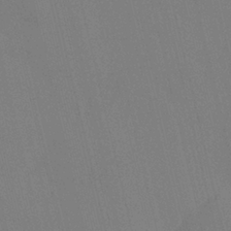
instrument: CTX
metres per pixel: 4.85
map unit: HNhu
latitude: 7.1970
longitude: 4.5007
